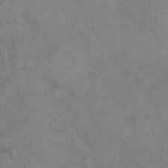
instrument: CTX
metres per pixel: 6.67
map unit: eHh
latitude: 9.3860
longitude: -63.3104
